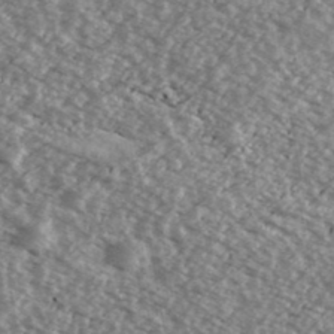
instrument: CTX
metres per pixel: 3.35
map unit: Ave
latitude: 39.5938
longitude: -111.4805
